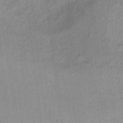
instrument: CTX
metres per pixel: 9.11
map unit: Ht
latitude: 10.5735
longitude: -40.1388
